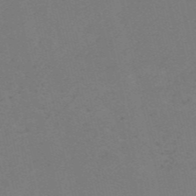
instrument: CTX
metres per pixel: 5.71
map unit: HNb
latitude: -55.6722
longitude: -42.0444
